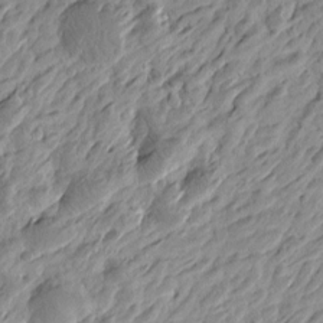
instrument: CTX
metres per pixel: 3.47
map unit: Htu
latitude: -4.1605
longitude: -179.7828
